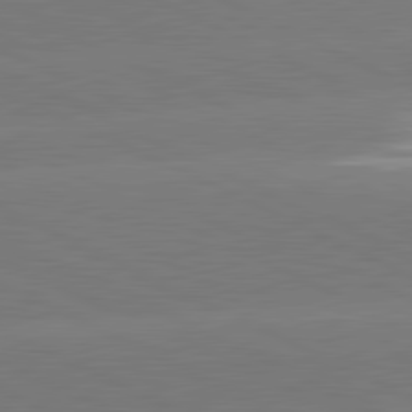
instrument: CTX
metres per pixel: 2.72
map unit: lApd
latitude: 81.4048
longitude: -154.2900
